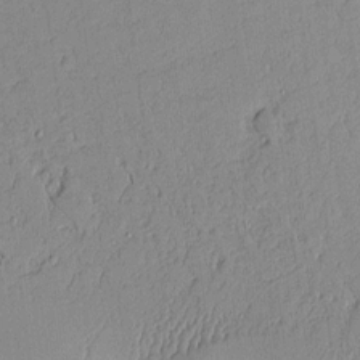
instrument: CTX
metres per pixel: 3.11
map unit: Aa
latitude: 10.4223
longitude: -128.7435
